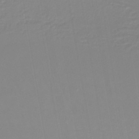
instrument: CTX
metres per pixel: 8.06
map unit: lHb
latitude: -44.6519
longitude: 55.2754
